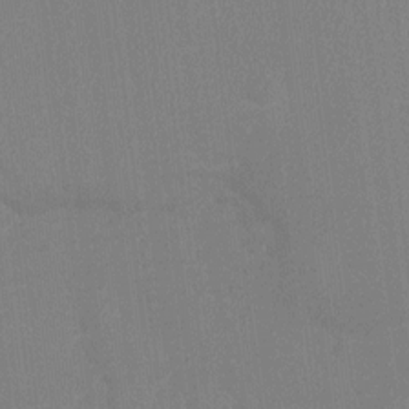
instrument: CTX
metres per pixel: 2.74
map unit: Ht
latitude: -3.3320
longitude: -19.9717
